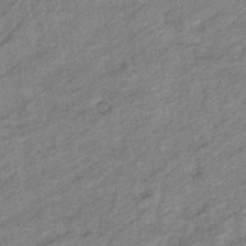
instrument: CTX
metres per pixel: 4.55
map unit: eHb
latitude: -40.5007
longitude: 81.9556
